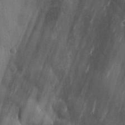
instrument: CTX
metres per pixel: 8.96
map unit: lHvf
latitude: 17.5371
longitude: -114.2333
